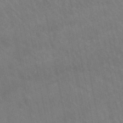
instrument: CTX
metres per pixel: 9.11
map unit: lHb
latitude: -47.9367
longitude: 74.4440
